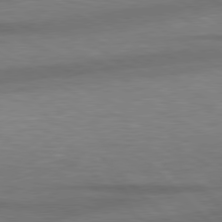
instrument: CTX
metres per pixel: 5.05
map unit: lApd
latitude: 78.9892
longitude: -115.3103
